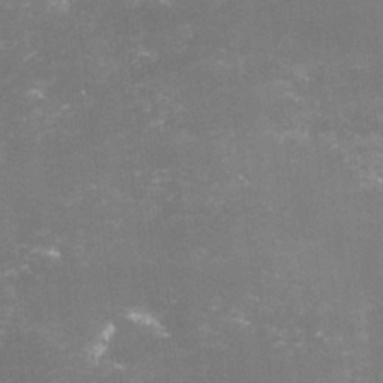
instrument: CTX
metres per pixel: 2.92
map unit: lHvf
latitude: -15.1620
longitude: -100.8758
